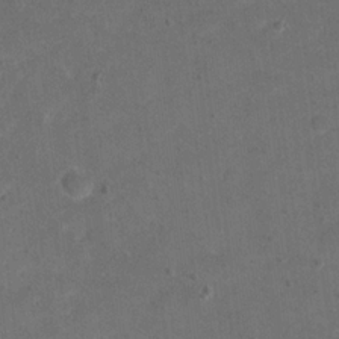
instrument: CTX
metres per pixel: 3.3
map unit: eHh
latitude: 19.8205
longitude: -63.7450
